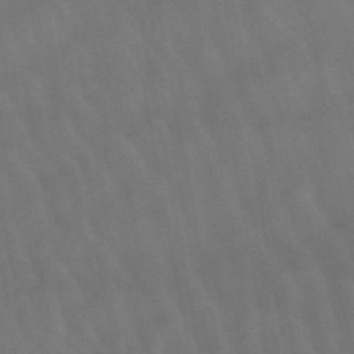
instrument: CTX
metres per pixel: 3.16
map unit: lHb
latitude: -47.6533
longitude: 75.3699
